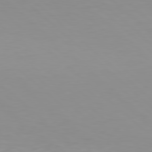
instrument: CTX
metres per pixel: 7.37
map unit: Hpe
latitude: 78.3845
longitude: -168.4790
